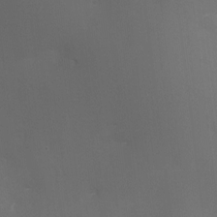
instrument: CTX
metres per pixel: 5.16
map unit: eHh
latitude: -4.9730
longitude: 19.3888
